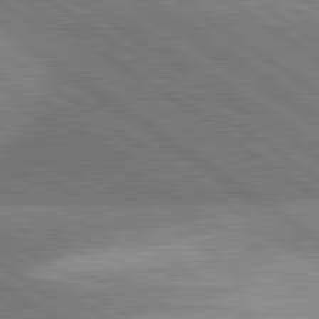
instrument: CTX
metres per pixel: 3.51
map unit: lApd
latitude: 81.4615
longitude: 140.9731
